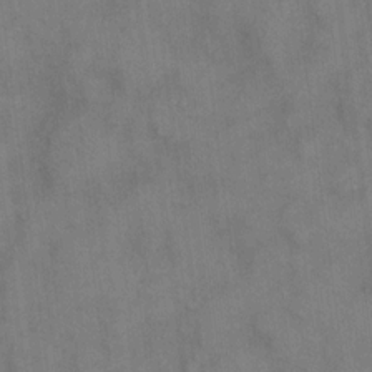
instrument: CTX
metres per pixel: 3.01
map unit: eHh
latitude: 14.6869
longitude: -62.7058
